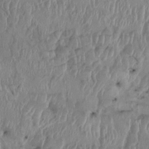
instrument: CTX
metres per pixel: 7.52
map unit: HNhu
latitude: 2.0255
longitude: -6.1011
